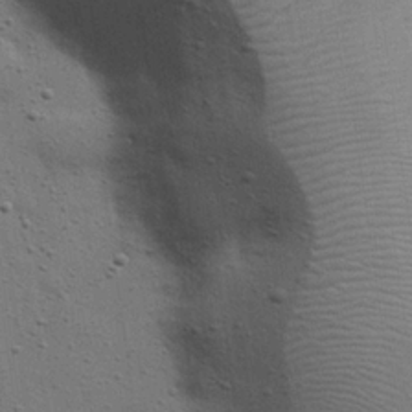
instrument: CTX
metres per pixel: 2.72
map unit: eHh
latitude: 24.1955
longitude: -69.3482
